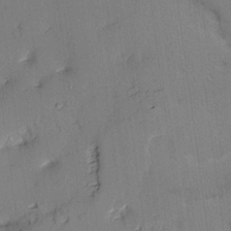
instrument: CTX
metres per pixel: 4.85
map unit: lAvf
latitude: 25.4804
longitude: -112.1578
